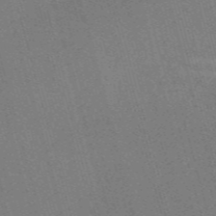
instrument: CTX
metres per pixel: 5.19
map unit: Nve
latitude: -58.1227
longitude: 62.8597
